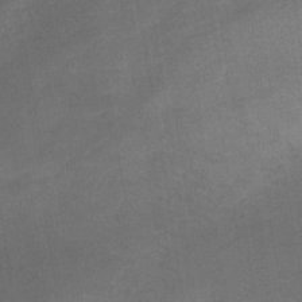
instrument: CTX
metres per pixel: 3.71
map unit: lHb
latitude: -45.0109
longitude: 64.7086
